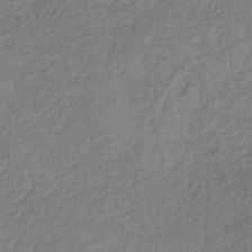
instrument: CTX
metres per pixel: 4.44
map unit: lHb
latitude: -37.7855
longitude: 68.5762
